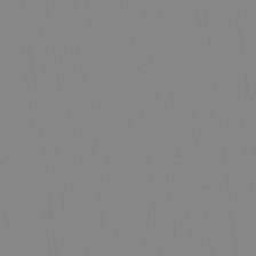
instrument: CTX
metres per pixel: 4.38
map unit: Hve
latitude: 17.8772
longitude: 150.1228
